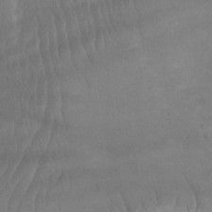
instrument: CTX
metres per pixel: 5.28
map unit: Nhu
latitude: -12.7085
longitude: -67.1403
